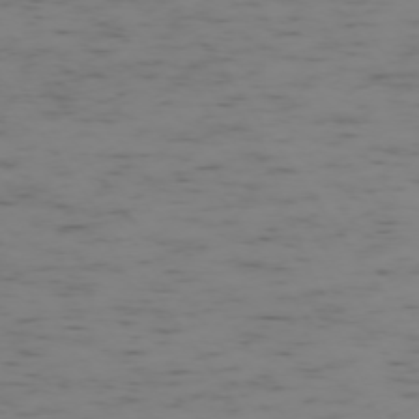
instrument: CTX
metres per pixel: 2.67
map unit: Ap
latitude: -73.6533
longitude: -72.9325
